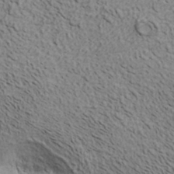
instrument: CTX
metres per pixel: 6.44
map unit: ANa
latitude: 35.4237
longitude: 13.3888
